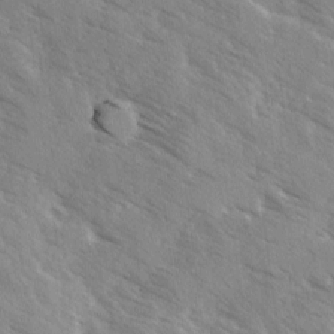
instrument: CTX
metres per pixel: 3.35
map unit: Ave
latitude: 0.7246
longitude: -110.6680
